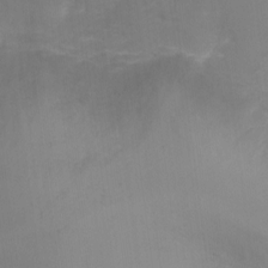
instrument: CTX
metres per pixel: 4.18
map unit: Ht
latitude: -3.3131
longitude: -28.6490
